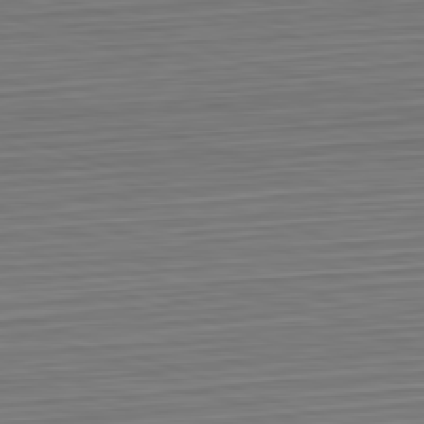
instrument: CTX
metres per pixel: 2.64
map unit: Hpe
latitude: -82.7274
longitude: 13.8422
